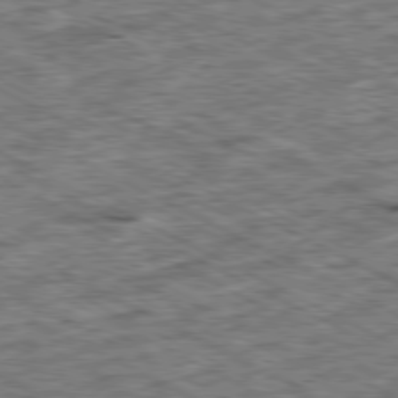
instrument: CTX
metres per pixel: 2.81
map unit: Ap
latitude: -79.4832
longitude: -67.9717
